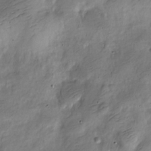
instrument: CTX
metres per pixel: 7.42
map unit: Nve
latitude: -25.0675
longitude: 106.3496
